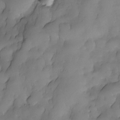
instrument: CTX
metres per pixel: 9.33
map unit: Nhe
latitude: -30.0850
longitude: -139.6694
